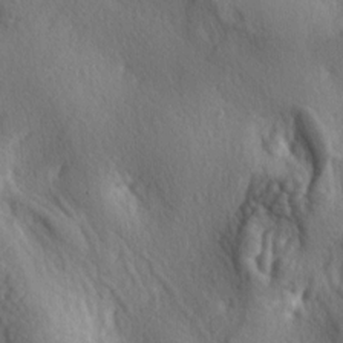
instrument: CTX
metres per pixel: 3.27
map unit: lAa
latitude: -5.5399
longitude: -124.3278
